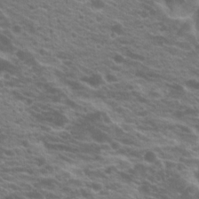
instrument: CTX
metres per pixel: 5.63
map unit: Hto
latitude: 20.6869
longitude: -37.9906
